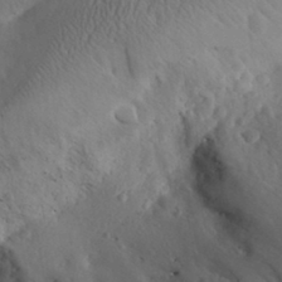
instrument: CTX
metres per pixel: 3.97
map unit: Aa
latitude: 30.8758
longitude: -143.8017
